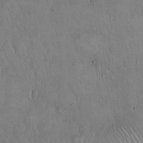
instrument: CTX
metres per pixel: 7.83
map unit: Hto
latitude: 17.4237
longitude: -59.6505
